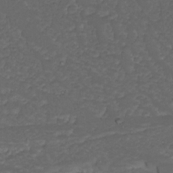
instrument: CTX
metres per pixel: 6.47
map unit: Nhu
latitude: 22.4979
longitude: -66.0444
